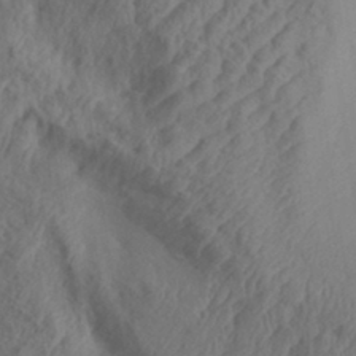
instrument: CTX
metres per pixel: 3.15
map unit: Aa
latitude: 32.3656
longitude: -141.4237
